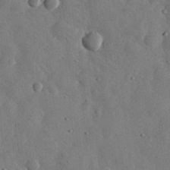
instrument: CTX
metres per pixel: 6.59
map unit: eHh
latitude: 30.3468
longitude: -77.9528
